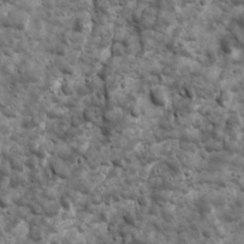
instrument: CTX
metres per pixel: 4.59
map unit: Ave
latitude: 16.8947
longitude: -133.1592
